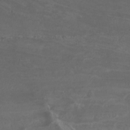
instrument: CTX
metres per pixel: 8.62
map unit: Nhu
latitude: -5.1431
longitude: -74.7624
